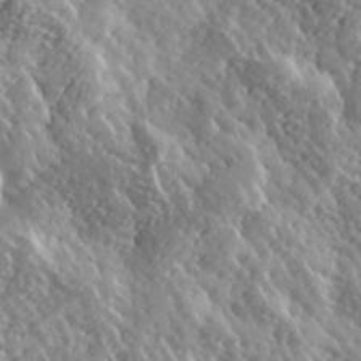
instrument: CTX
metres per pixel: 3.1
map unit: Hve
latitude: 32.1767
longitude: 150.0850
